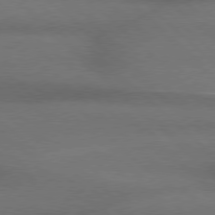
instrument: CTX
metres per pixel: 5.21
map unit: Hpe
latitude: 77.6882
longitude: -156.8380
